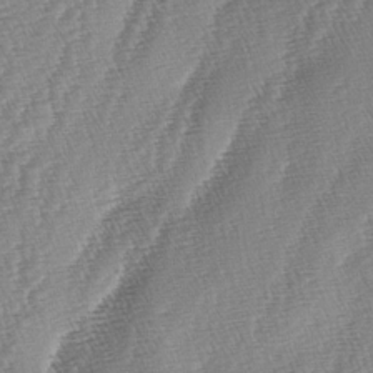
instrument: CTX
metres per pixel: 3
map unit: lAa
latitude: -5.1242
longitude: -129.2726
